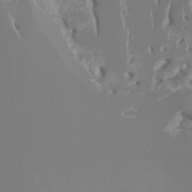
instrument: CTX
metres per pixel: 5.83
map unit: Ht
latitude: -7.1809
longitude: -27.8206
